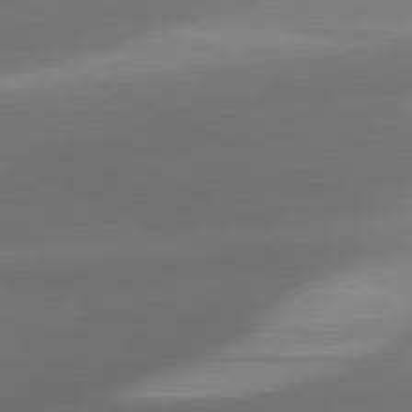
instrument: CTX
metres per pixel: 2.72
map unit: lApd
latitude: 81.3293
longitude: 131.7477
